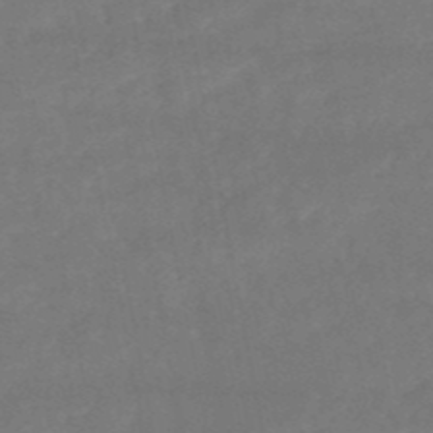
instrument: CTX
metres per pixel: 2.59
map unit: HNb
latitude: -51.2376
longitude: -39.2537
